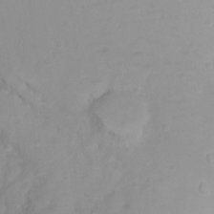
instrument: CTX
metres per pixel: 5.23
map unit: Ht
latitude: -8.6329
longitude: -35.7071
